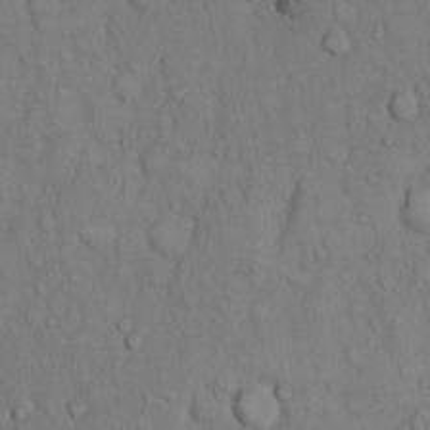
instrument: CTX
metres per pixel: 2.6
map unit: Hto
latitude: 10.7813
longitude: -60.8380
